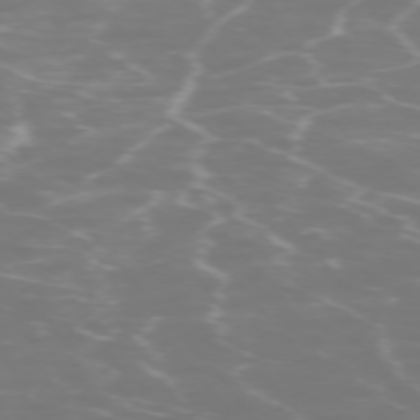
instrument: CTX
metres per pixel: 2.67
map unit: Ap
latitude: -75.0865
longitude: -76.6112
